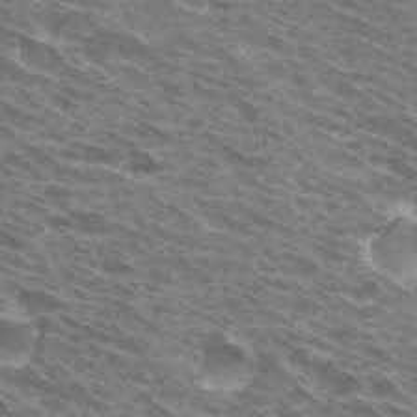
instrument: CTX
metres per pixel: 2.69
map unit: Hto
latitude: 32.2711
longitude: -42.9325
